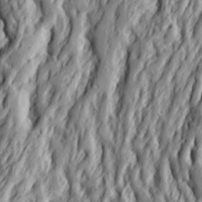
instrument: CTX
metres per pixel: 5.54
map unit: Ht
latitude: 7.4237
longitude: -77.9528
